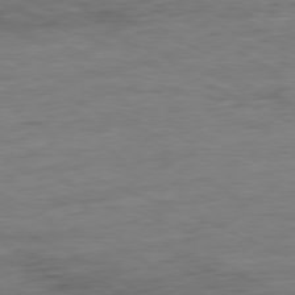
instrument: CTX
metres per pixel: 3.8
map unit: Ap
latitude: -80.4818
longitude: -91.7450
